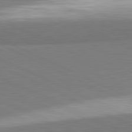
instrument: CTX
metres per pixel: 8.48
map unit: lApd
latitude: 81.7639
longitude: 162.4440
